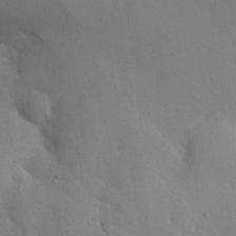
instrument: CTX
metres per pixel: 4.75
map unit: eHh
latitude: 25.3292
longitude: -72.3468
